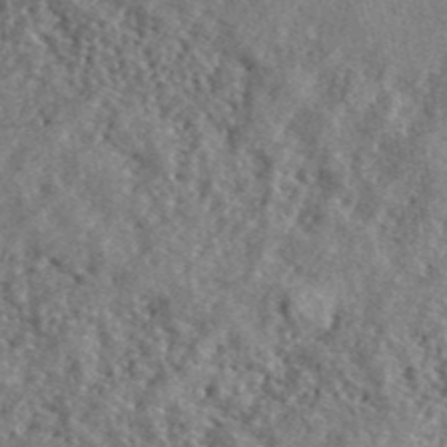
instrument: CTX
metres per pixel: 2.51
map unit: lHvf
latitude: 41.6693
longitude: -89.0459
